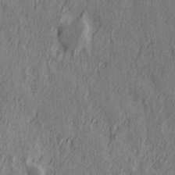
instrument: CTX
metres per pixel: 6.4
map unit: Hve
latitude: 25.9528
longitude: 146.0283
